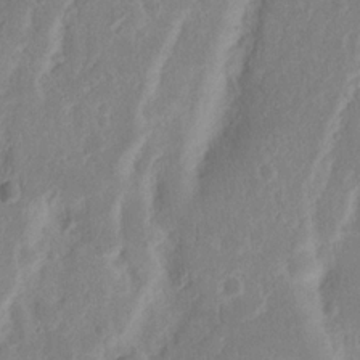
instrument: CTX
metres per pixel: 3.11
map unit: Nhu
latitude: 15.6127
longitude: -74.1011
